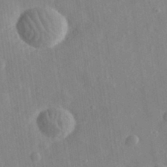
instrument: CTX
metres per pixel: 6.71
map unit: eHh
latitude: 32.4412
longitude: -78.2901
